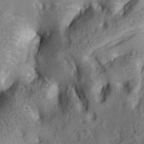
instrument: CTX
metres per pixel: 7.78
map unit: lAa
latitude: 6.1011
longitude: -114.6490
